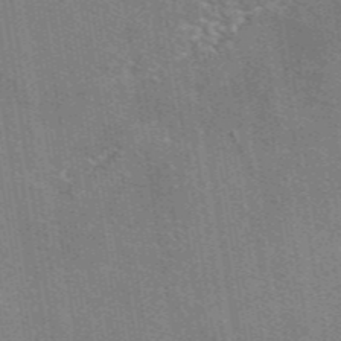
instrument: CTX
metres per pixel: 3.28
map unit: eAb
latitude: 46.8569
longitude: 114.6707
